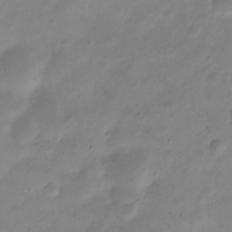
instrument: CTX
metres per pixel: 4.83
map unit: Nve
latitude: -23.7478
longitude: 106.0472
